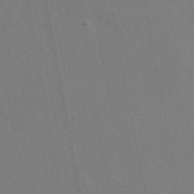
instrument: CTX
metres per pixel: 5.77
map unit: eAb
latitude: 47.1781
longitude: 116.8596
